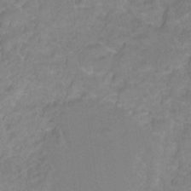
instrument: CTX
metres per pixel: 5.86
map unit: HNhu
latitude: -28.1606
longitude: 75.2376
